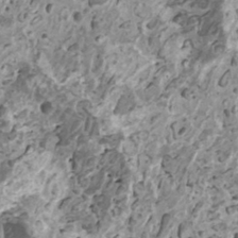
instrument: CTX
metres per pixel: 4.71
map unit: HNhu
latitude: 1.0647
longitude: 6.0850
